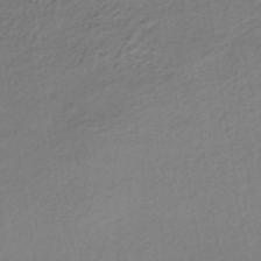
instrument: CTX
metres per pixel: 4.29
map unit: HNhu
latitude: -43.2942
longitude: 97.4455
